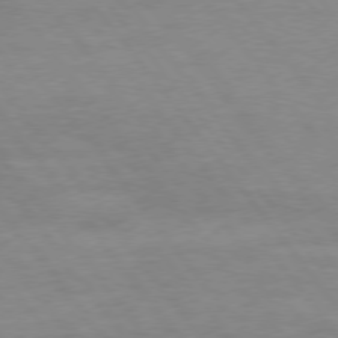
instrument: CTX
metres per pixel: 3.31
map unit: Hpe
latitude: 75.3671
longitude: -141.2537
